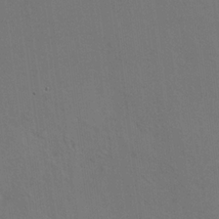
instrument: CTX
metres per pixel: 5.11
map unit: HNhu
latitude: 10.4412
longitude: 23.4832
